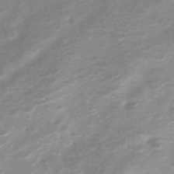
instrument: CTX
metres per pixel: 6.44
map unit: HNhu
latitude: -42.4062
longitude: 91.2943
